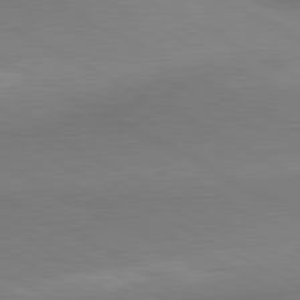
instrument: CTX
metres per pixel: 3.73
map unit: lApd
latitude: 80.8191
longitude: 163.3131
